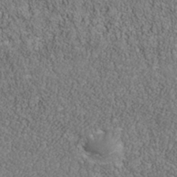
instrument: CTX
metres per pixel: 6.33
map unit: Nhu
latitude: -39.9178
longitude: -84.0633
